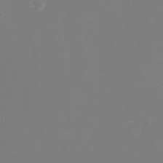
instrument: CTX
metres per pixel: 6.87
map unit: eHh
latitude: -3.1242
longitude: -75.2915
